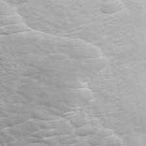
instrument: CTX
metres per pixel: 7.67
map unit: ANa
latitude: 49.3293
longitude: -74.5357
